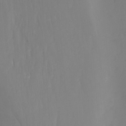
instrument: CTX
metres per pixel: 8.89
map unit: Nhu
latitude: -11.8422
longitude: -47.4994
